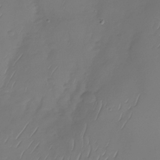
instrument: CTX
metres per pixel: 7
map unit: Nhu
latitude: -29.1998
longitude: -59.2726
